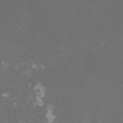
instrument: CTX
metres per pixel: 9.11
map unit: HNhu
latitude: 0.9891
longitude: -1.6316
